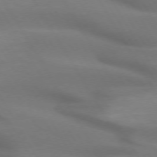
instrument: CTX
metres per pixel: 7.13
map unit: lApd
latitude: 72.6113
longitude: -50.2711
